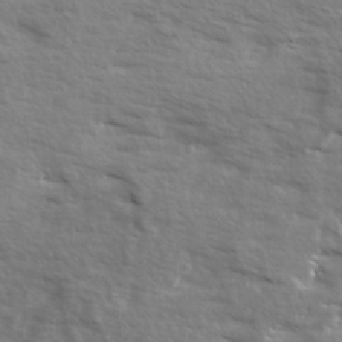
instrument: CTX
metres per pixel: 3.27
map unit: Ave
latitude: 13.1781
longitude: -102.0255
